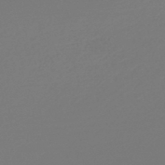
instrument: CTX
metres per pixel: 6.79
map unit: lHb
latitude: -46.4062
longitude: 66.0283
